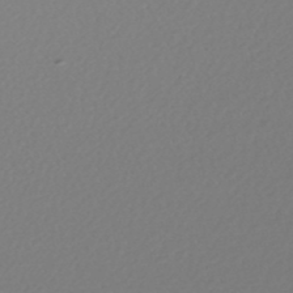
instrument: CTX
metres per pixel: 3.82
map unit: lHb
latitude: -47.4643
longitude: 63.8233
